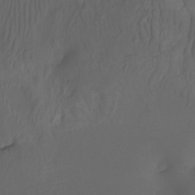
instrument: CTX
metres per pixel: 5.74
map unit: Aa
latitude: -7.8611
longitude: -80.6868
